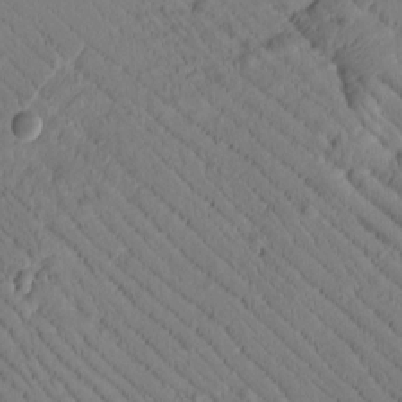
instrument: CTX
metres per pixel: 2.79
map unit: Htu
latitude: 1.9528
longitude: 177.5777
